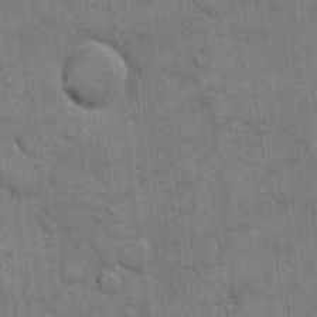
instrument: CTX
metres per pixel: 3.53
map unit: eHh
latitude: 12.8380
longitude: -65.6127
